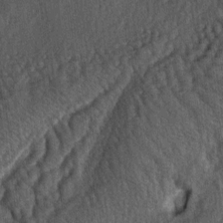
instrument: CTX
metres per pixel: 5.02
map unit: lAa
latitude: -5.2942
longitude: -126.2334
